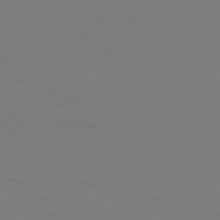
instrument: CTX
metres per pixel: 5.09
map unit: Ap
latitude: -79.9367
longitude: -59.3293
